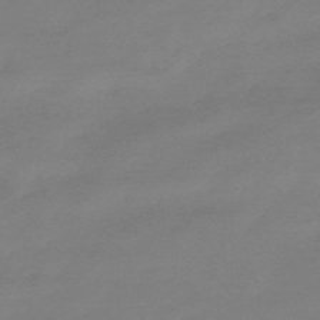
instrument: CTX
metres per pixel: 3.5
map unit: HNb
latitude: -55.9367
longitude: -40.7057
